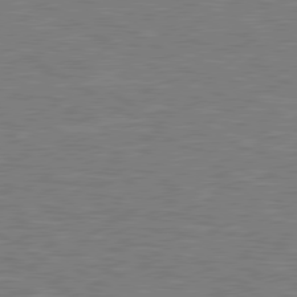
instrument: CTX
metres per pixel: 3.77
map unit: lApd
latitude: 79.6127
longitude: -123.7827
